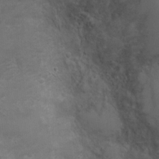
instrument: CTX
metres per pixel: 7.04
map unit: Nhu
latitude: 3.9339
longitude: -17.2725
